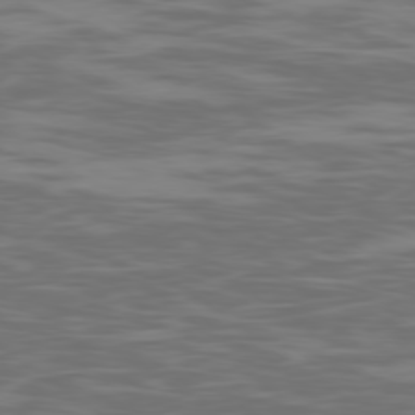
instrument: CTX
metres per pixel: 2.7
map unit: Ap
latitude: -79.3698
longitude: -103.9339
